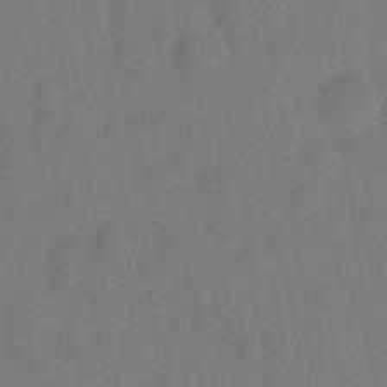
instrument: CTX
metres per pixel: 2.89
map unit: eHh
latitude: 22.3656
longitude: -62.7624
